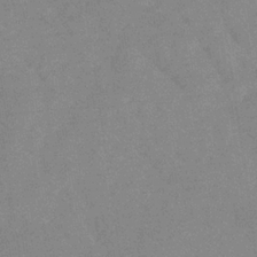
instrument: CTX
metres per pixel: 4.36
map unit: eHb
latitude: -32.6141
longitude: 67.9367
